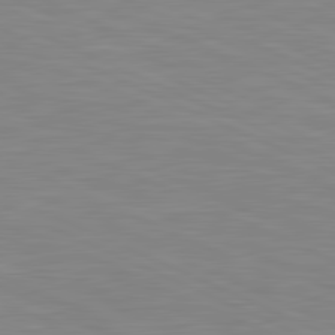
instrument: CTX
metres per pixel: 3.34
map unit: lApd
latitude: 81.5371
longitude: -168.2523
